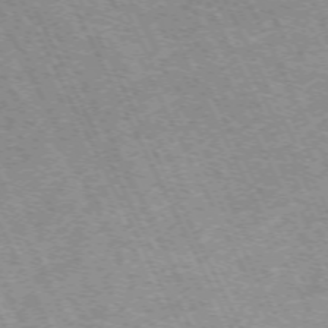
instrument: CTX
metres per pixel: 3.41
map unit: Hpe
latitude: -71.3321
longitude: 11.3321
